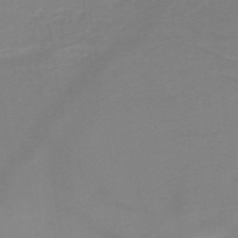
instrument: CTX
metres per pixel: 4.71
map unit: HNb
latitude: -49.9745
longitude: -45.4237
